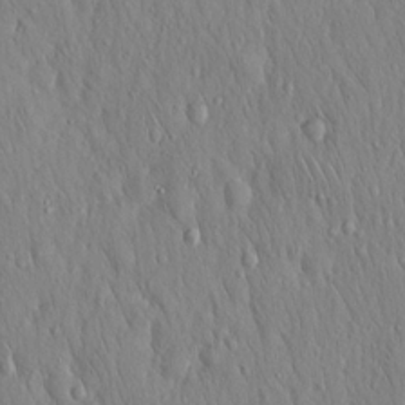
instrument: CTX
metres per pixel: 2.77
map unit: Hto
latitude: 16.7057
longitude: -58.2334
